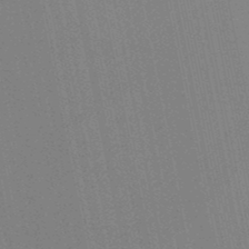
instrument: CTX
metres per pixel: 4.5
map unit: lHb
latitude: -48.6897
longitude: 67.3510
